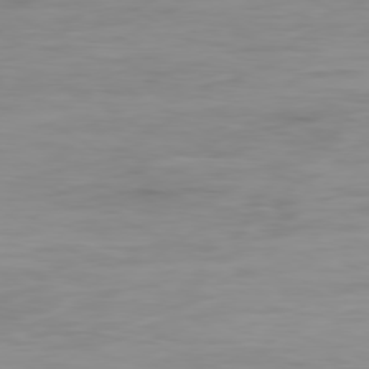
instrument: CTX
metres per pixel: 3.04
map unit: Ap
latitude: -79.4265
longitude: -77.2348
